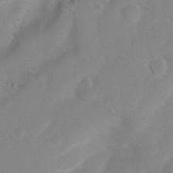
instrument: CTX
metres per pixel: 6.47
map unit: Nhu
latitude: 4.5357
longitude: -24.9891
